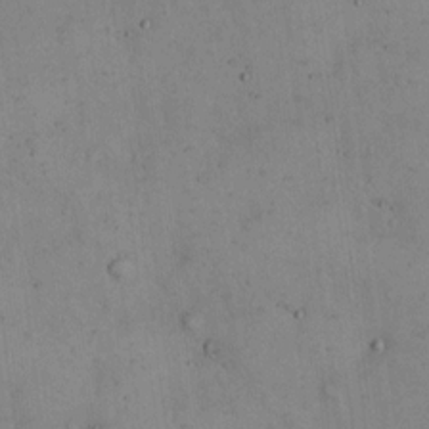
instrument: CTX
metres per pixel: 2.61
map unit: Hto
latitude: 14.6680
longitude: -60.4223
